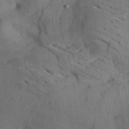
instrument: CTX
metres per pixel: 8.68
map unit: Aa
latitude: 25.5182
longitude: -143.4049
